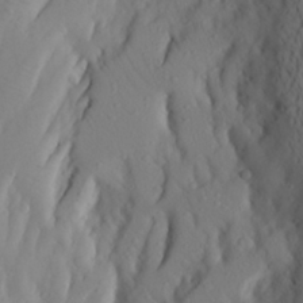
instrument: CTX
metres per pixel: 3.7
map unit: Aa
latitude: 26.7813
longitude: -146.7813
